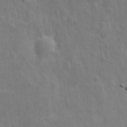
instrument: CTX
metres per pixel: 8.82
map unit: eHh
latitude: 9.7828
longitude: -73.1593
